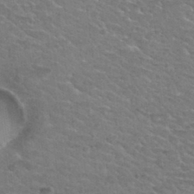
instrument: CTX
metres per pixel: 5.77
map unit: Nhu
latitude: 31.4805
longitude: -50.1200
